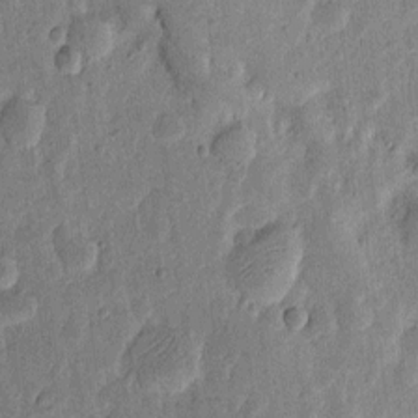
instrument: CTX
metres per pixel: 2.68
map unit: eHh
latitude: 6.9136
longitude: -71.1970
